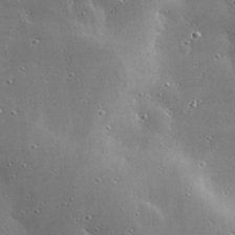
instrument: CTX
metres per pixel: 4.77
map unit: Hve
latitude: 28.8191
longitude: -92.8380
